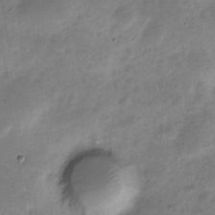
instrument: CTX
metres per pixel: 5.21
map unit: Nve
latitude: -24.1606
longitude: 105.9367
